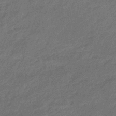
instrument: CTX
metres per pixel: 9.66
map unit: eHb
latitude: -43.2375
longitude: 85.7666
